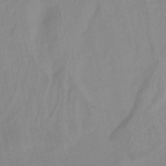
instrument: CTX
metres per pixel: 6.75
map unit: lHb
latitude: -45.3321
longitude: 72.8219
